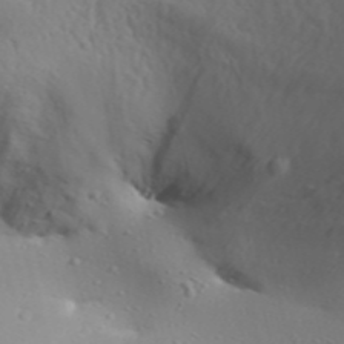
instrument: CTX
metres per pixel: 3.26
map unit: Aa
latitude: 30.8947
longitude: -135.9717
